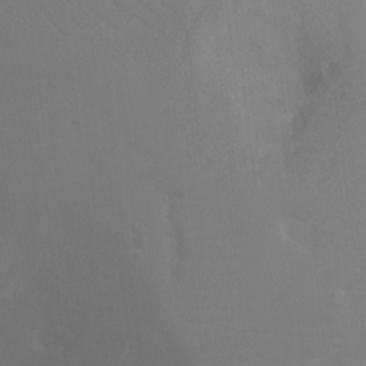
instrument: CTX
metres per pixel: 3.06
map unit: Ht
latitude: -7.8044
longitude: -28.4979
